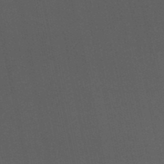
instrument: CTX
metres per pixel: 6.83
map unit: eHb
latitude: -50.7841
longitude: 72.3117
